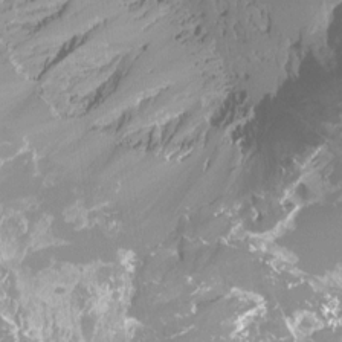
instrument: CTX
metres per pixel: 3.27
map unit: Htu
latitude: -13.1431
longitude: -47.3860
